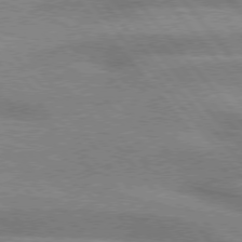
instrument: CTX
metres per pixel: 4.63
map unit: lApd
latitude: 76.1389
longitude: -61.4237
